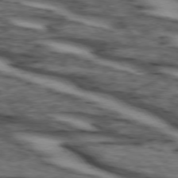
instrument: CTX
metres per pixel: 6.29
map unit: lApd
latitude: 74.0444
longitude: -72.1200
